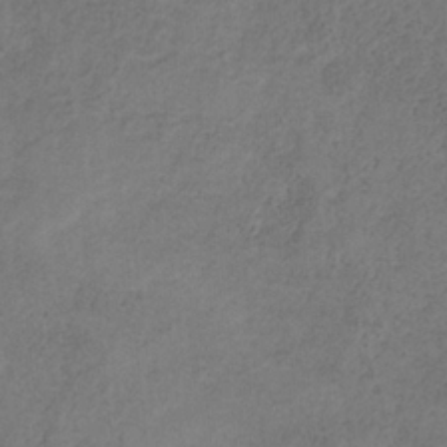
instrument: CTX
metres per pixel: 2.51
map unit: HNb
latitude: -32.1795
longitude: 58.6518
